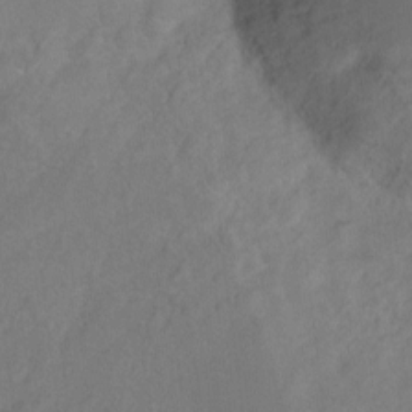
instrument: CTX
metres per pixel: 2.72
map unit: Hto
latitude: -7.6722
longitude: -39.8583
